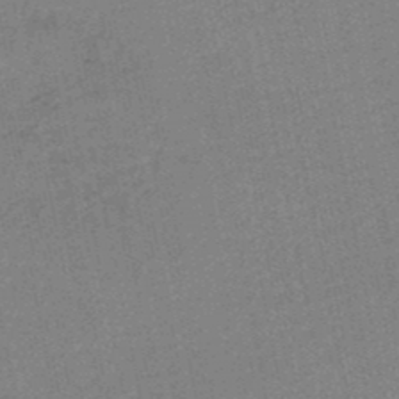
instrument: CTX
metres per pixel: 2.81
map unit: HNb
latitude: -48.5385
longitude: 58.9919
